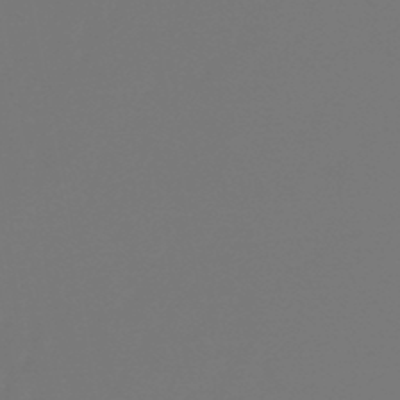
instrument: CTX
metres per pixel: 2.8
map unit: lHb
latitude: -47.5021
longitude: 61.7478
